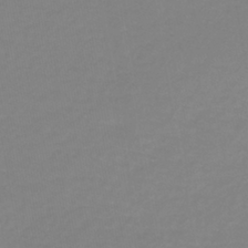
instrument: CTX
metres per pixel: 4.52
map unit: lHb
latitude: -41.6911
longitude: 63.5021
